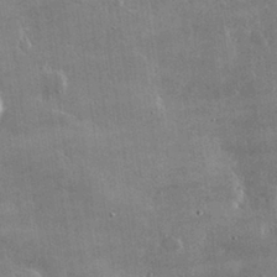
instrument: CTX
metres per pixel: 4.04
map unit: lHvf
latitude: 32.4979
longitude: -91.2537
